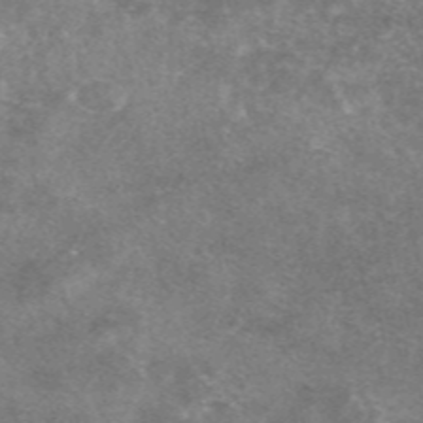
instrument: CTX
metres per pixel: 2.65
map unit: eAb
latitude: 47.1970
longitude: 125.4076
